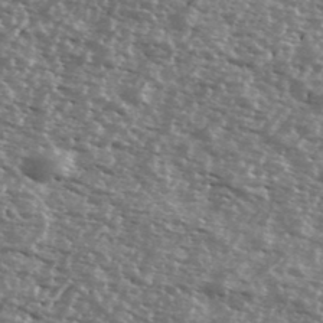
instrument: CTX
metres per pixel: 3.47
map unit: Ave
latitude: 39.2348
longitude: -112.2522
